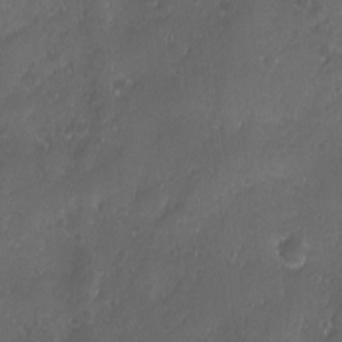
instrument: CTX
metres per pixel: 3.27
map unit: Ave
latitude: -10.8219
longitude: -121.4049
